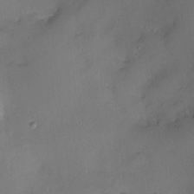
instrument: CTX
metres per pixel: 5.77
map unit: HNhu
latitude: 5.4426
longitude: 12.3873
